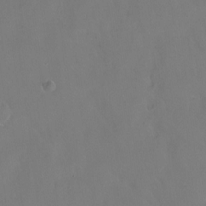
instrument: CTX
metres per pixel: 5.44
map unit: Hto
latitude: -13.8234
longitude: -42.9703
